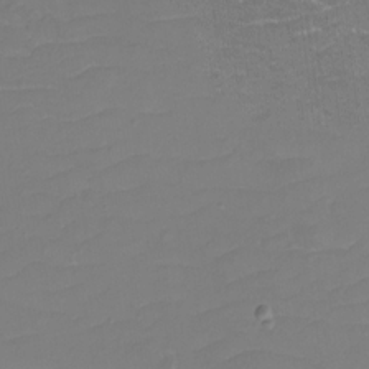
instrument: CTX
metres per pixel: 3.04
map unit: eHh
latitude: -3.9178
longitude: -75.6883
